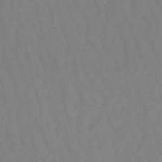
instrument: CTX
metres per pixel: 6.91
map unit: eHb
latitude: -50.0850
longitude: 76.6707
